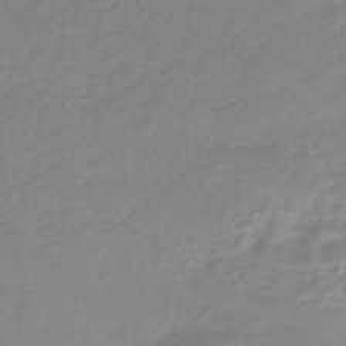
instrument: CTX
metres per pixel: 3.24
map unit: eHb
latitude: -44.3495
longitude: 89.6911
